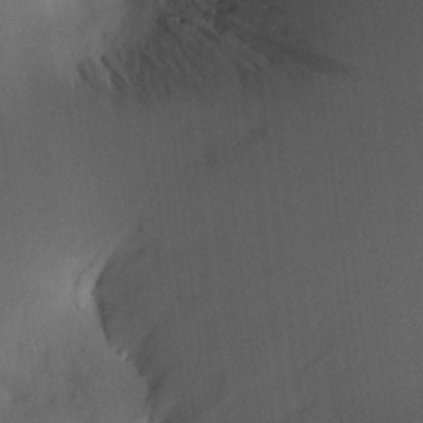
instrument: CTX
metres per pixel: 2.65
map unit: Aa
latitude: 21.3671
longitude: -146.9703
